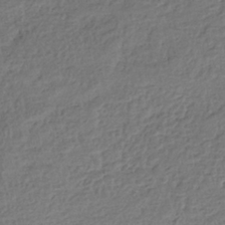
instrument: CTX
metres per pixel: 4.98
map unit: HNhu
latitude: -39.7100
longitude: 102.9353
